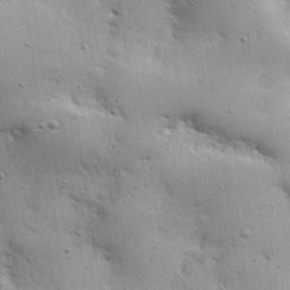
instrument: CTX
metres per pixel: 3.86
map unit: lHvf
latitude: 31.1215
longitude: -93.0647
